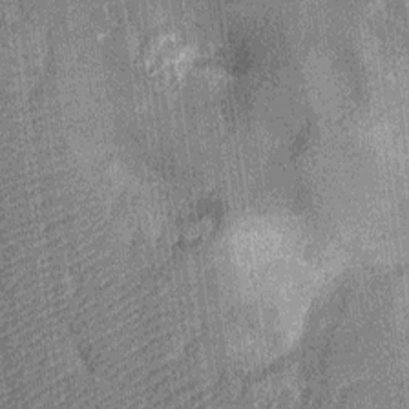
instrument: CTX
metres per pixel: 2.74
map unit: Nhu
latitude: -13.8422
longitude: -23.9717
